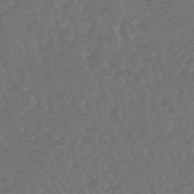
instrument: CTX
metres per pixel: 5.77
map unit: lHb
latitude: -45.0109
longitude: 71.9556
